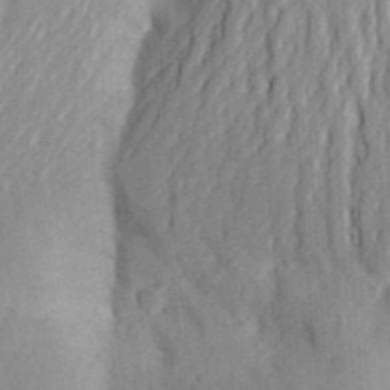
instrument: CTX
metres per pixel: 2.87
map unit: Aa
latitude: 25.9717
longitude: -149.5560
